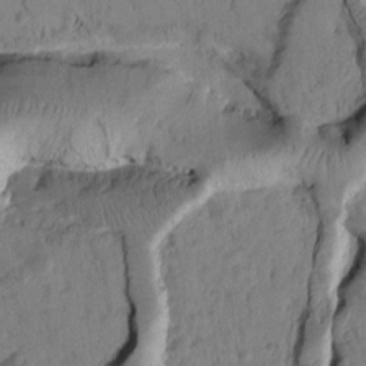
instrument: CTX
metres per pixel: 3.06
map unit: Htu
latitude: 2.1955
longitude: 177.9745
